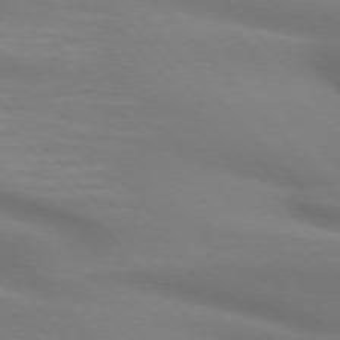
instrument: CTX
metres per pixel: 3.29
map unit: lApd
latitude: 75.0081
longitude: -60.9891
